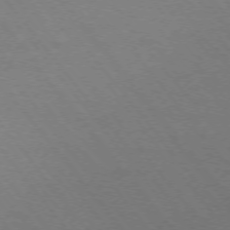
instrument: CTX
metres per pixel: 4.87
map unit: Ap
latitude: -75.3888
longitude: -74.7246
